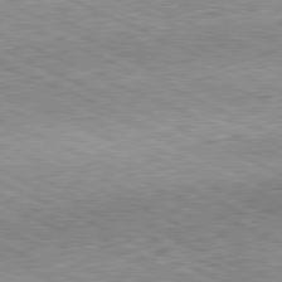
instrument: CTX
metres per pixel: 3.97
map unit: Hpe
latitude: -81.6344
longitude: 10.6708
